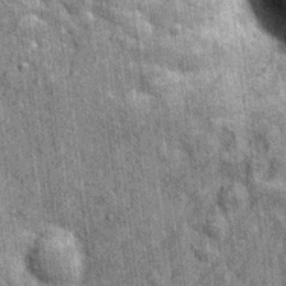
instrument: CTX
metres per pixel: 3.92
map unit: Nhu
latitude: 15.5749
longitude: -32.1955
